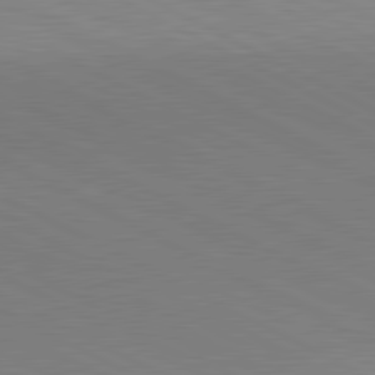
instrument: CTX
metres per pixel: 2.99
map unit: lApd
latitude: 80.8947
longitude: 149.3132
